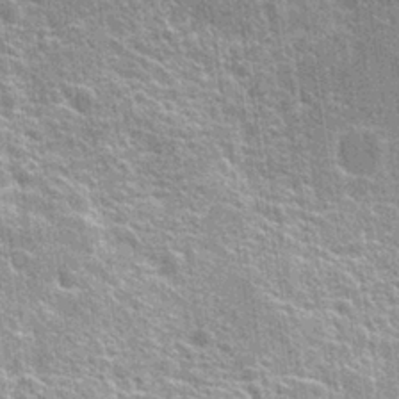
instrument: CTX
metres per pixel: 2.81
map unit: Hto
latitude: 24.2900
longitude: -43.3671
